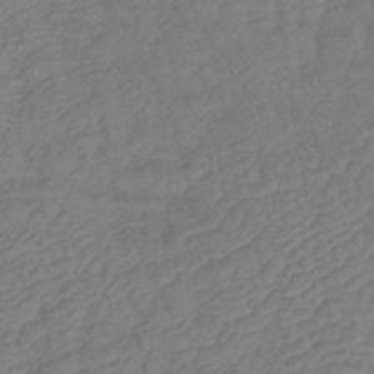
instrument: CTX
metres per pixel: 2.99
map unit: lHb
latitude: -42.1038
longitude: 78.2172
